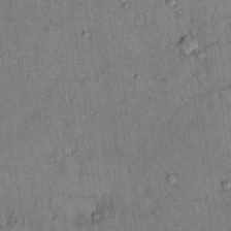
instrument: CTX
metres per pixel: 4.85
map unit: Hto
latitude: 13.3104
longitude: -59.1403
